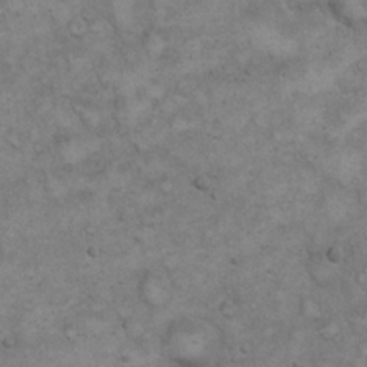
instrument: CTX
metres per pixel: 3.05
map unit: eHh
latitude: 20.5546
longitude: -59.4993
